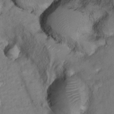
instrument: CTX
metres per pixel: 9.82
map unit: Hto
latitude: 15.1970
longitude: -30.4034
